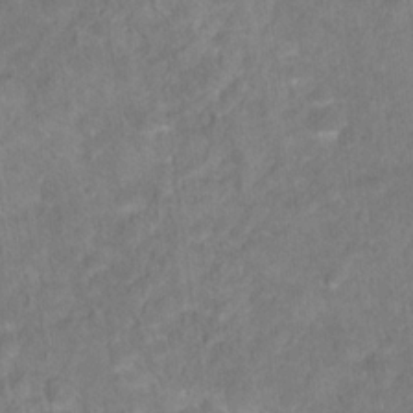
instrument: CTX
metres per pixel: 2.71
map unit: Hto
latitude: 18.5545
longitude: -38.7624
